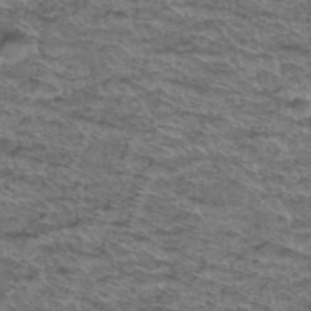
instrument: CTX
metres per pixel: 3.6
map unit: Hto
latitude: 38.1578
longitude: -44.2333
